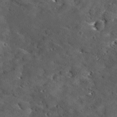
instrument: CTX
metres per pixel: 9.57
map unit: Ave
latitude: 18.2711
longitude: -136.5168
